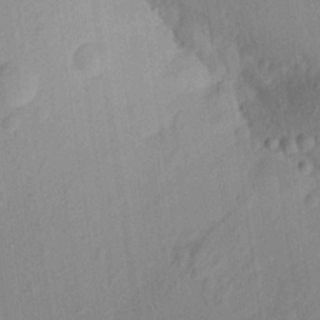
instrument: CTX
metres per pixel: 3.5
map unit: Aa
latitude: 22.4790
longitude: -143.5560
